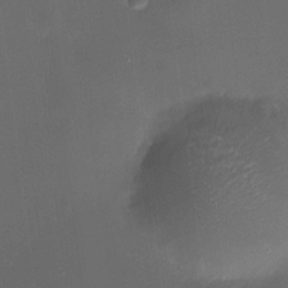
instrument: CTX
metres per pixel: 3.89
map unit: HNhu
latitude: 8.4412
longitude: 10.0661
